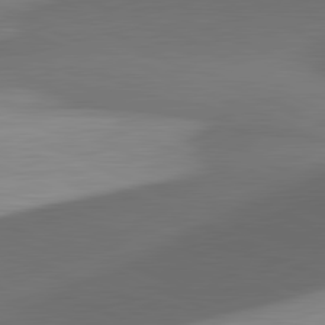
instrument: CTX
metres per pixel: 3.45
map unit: lApd
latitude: 81.5938
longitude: 133.1243
